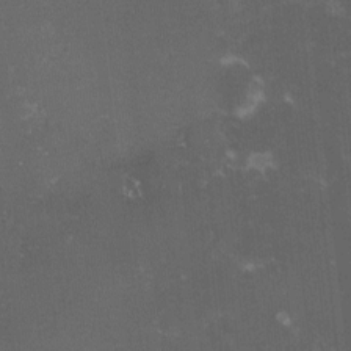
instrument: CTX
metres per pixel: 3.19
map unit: lHvf
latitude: -14.9353
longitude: -101.8394
